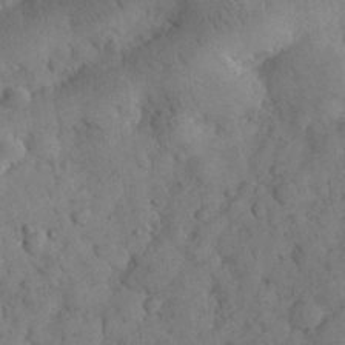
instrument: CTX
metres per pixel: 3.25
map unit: eHh
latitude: 30.9136
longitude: -68.7246
